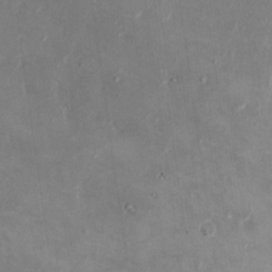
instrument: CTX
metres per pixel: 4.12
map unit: eHh
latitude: 9.0459
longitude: -70.8380
